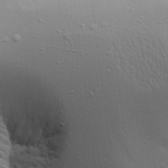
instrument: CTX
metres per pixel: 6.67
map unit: Aa
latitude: 22.1011
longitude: -142.1011
